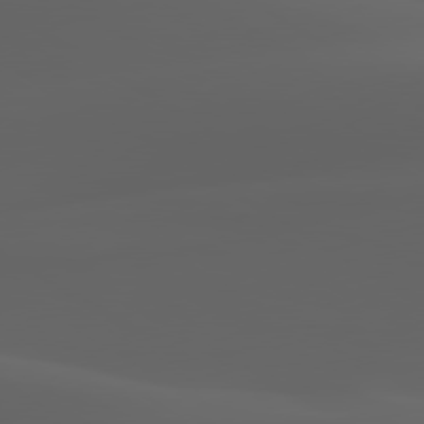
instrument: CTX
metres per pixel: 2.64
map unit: lApd
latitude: 80.0822
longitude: -93.2348
